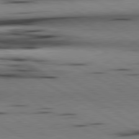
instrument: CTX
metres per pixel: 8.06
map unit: lApd
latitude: 80.5546
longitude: 157.9178
